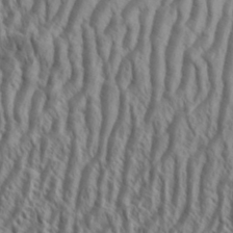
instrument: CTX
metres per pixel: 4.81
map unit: Aa
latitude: 34.2144
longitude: -138.3467
